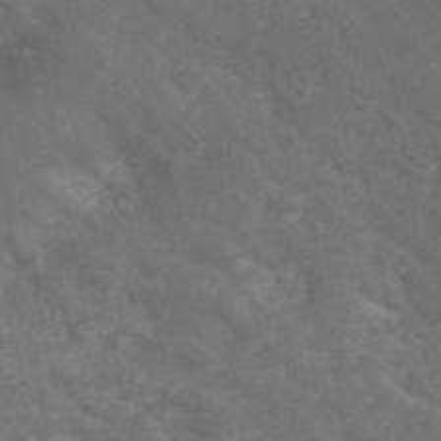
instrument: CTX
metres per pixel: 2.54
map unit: ANa
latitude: 45.4993
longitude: 26.8974
